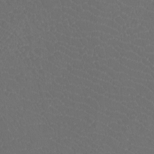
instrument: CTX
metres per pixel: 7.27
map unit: Htu
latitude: -11.4643
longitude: -72.8191
